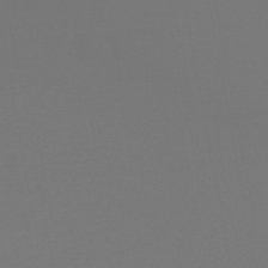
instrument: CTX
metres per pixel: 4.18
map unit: lHb
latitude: -45.6344
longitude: 68.7085
